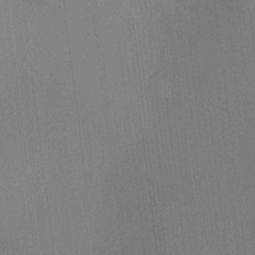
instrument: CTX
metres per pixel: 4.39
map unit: HNhu
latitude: 10.5924
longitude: 15.8423
